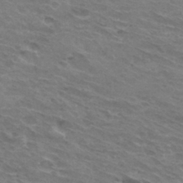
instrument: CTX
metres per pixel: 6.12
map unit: Hto
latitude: 32.4412
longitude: -43.6694
